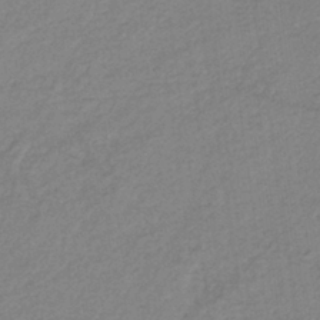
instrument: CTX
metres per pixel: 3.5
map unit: eHb
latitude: -38.6330
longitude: 78.6518
